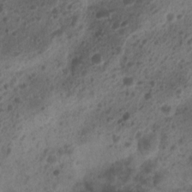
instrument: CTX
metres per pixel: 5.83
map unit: Nhu
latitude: 7.1592
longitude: -21.7449
